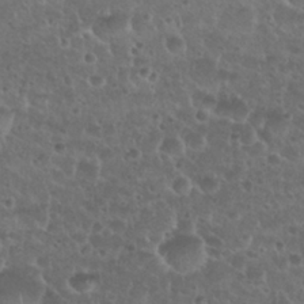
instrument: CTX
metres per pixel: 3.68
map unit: Nhu
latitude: 27.1214
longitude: -51.5749
